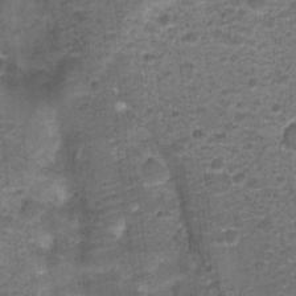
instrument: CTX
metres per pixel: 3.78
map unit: Nhu
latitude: 3.1970
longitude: -17.6693
